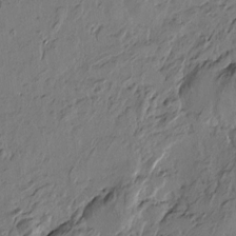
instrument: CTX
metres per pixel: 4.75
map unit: Htu
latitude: -3.6343
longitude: -177.1970
